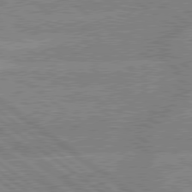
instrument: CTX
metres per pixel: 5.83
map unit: lApd
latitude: 79.3860
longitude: -160.4223
